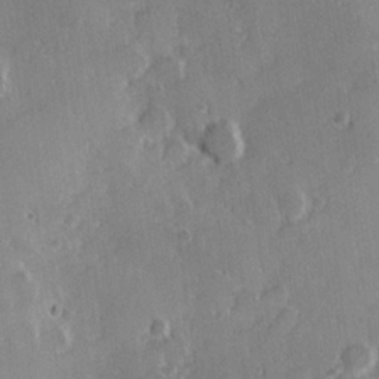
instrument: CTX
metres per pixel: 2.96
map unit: Hve
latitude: 23.8394
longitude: 146.7085
